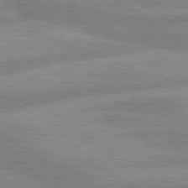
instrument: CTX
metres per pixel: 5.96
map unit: lApd
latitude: 80.1578
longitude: -166.1011
